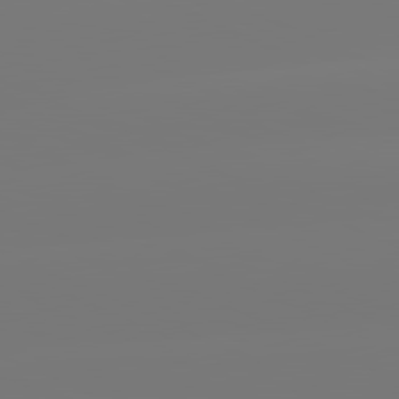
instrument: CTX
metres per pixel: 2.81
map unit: lApd
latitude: 81.5560
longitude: -149.1025
